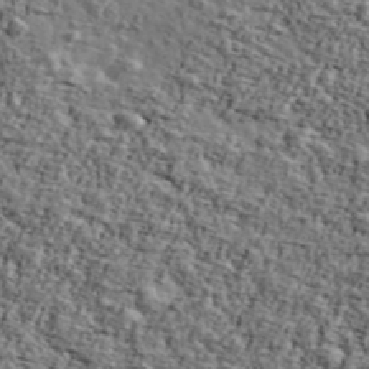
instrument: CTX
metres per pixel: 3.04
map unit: Ave
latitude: 42.5924
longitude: -110.7435
